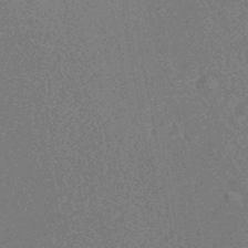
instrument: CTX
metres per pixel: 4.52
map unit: HNhu
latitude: -45.6155
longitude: 99.2943
